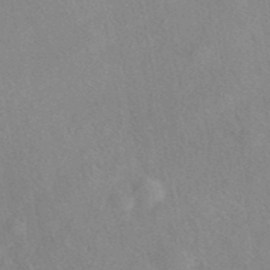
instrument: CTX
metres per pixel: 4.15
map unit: eAb
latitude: 40.1199
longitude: 108.1984
